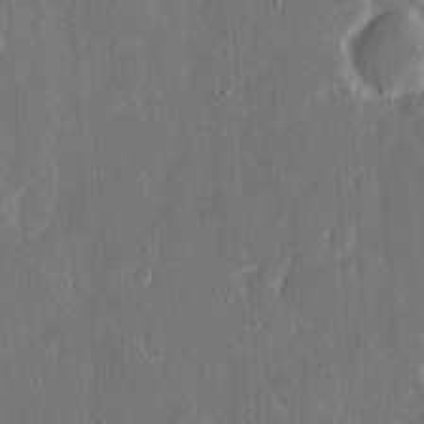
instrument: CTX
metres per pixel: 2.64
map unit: eHh
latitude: 6.6490
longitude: -69.1592
